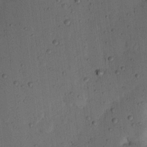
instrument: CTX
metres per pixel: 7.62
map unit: Nhu
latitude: 18.1577
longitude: -78.4412
